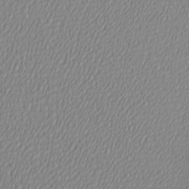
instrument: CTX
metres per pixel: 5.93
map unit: Htu
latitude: -4.2550
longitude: -72.0822
